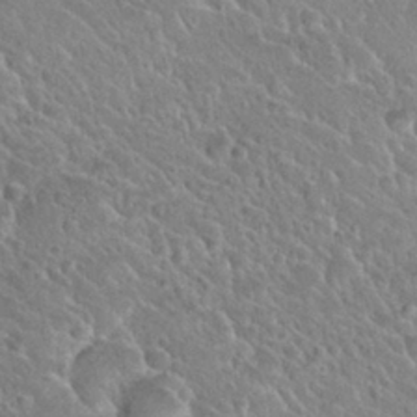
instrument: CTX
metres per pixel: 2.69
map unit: Nhu
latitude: 28.2144
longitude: -54.1956
